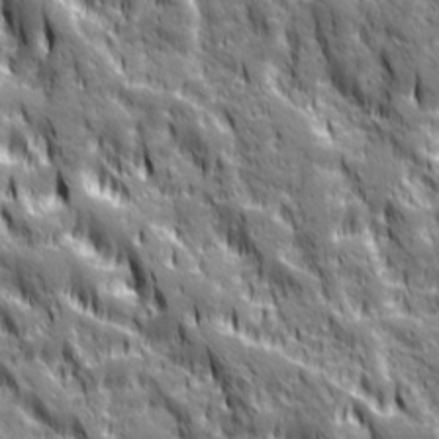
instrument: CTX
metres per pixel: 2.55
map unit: Ave
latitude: 19.9906
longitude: -134.5734
